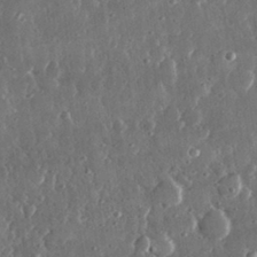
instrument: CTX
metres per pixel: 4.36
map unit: lHvf
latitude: 31.0648
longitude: -91.6127
